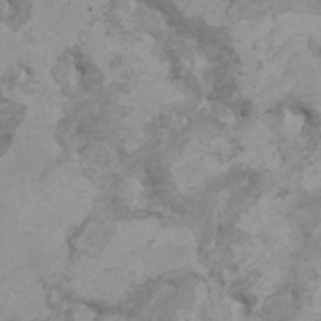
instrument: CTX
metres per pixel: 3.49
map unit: HNhu
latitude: 1.9150
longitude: -1.1970
